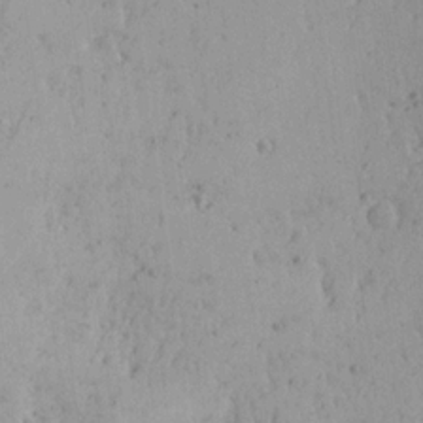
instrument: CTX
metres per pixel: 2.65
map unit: Ave
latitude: 18.4412
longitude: -140.6301
